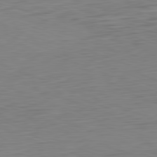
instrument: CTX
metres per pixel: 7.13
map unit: Hpe
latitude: -81.7856
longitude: 10.2928
